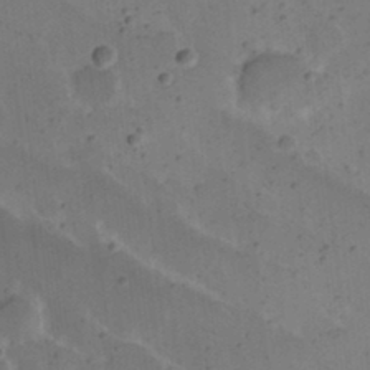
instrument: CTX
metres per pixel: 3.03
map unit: Nhu
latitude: 22.9703
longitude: -70.7624
